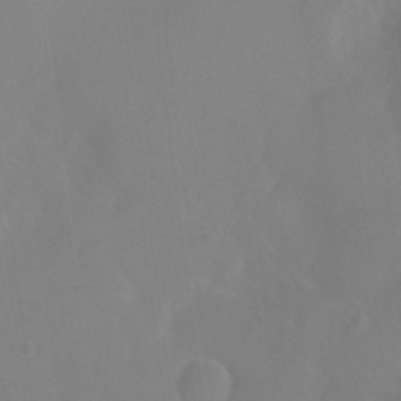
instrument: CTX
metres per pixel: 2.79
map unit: Ht
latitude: -4.1039
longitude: -25.2725
